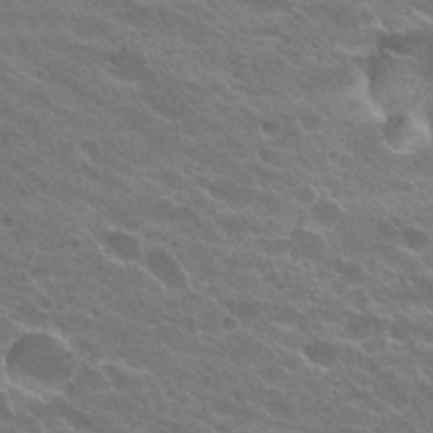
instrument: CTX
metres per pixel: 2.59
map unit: Hto
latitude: 24.4223
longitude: -37.2348
